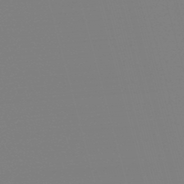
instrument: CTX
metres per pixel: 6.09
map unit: eHb
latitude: -49.9556
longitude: 68.7463
